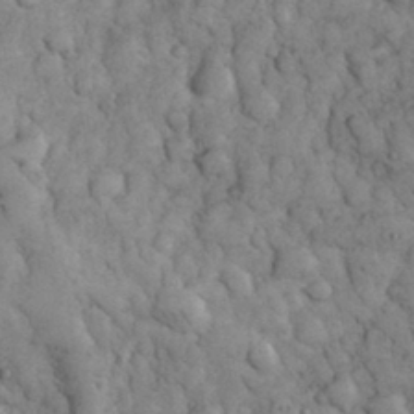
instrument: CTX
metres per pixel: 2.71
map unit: eHh
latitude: 32.4223
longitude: -68.2334
